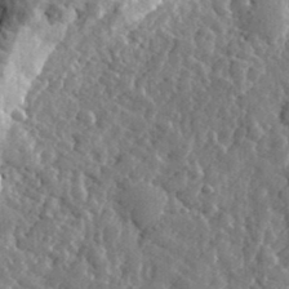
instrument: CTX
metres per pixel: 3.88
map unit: eHh
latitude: 33.8772
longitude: -80.3845
